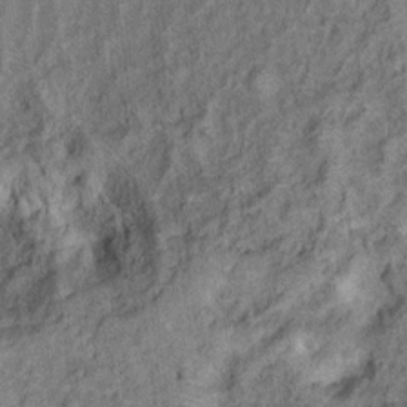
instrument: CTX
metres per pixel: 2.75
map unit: Ht
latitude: 10.2334
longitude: -39.9528
